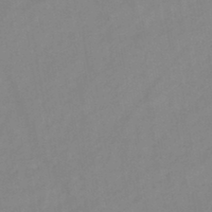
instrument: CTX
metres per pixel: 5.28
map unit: HNb
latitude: -45.7478
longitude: -39.0836
